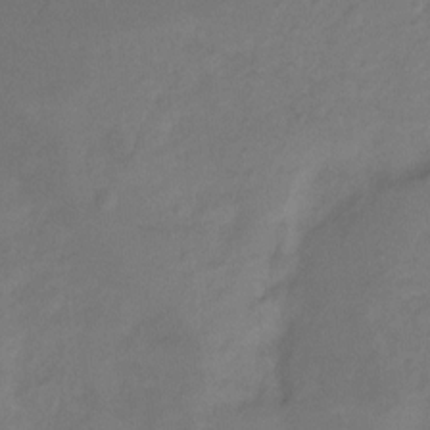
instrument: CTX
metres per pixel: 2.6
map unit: Hto
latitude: -7.8800
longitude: -39.5560
